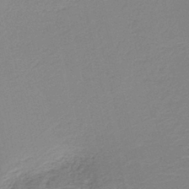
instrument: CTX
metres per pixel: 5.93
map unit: HNb
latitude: -41.0486
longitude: 50.4629
